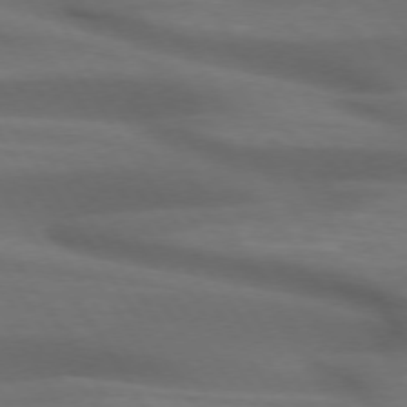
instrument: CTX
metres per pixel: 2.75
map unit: lApd
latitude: 73.8584
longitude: -52.0633
